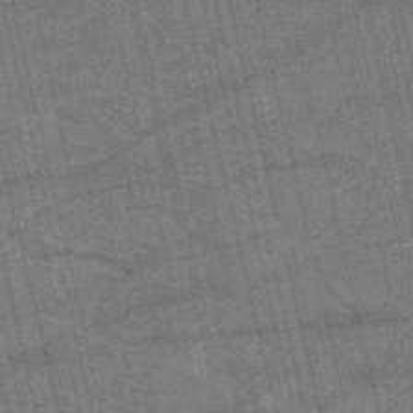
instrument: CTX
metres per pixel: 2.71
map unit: HNb
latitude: -53.5588
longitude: -43.1781
